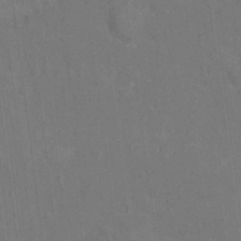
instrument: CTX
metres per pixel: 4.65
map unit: Hto
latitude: 14.7436
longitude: -36.1200
